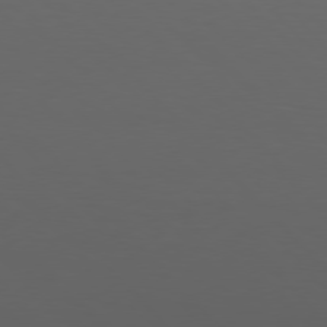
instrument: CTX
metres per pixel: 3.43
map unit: Hpe
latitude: 77.1970
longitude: -166.8947
